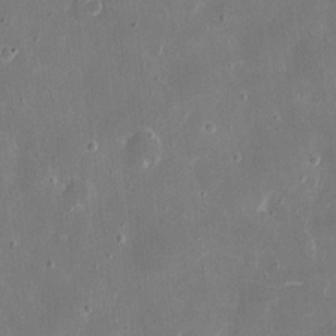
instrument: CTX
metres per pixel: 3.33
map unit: eHh
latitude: 7.9717
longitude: -68.8947
